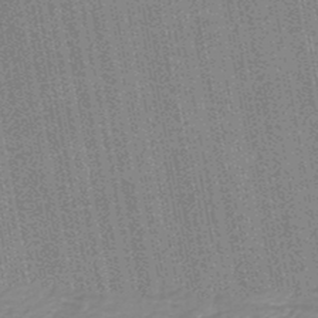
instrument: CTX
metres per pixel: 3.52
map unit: HNb
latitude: -45.9556
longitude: 53.0486
